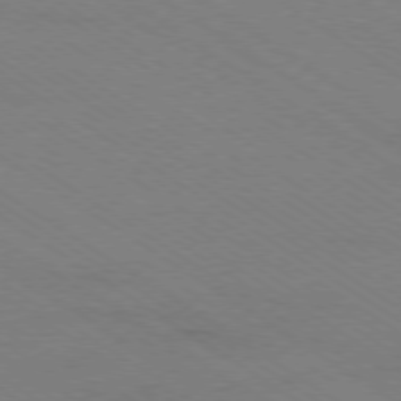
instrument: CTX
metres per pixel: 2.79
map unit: Ap
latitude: -79.0108
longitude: -84.9325
